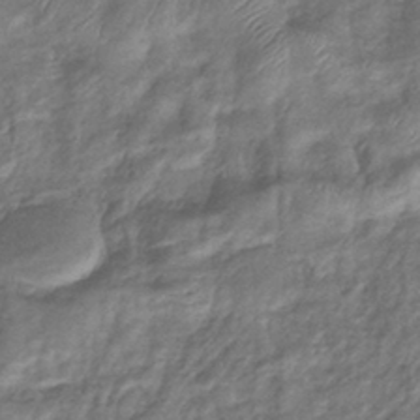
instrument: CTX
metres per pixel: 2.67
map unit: eHb
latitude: -38.7841
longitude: 78.2172
